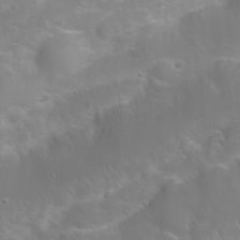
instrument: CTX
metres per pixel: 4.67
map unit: Nhu
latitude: 24.1199
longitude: -61.2726
